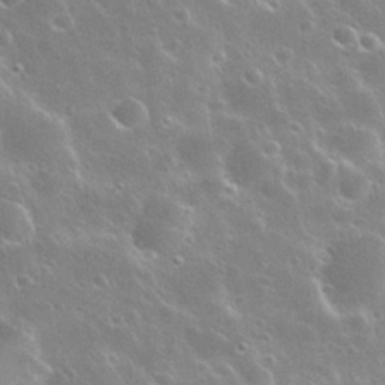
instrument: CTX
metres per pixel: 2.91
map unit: Nhu
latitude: 30.3657
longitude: -55.7449
